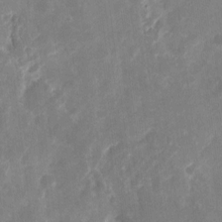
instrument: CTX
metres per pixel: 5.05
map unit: eHh
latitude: 11.1592
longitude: -71.8205
